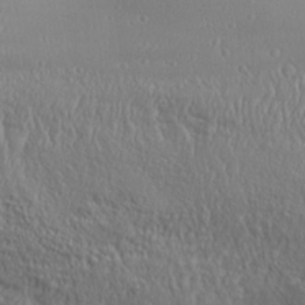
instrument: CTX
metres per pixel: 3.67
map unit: Aa
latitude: 32.0633
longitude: -133.8961
